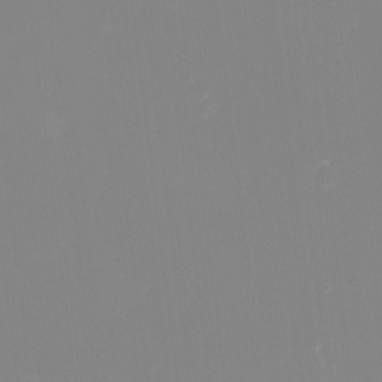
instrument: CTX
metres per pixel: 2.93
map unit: eHh
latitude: -5.5588
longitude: -86.3656
